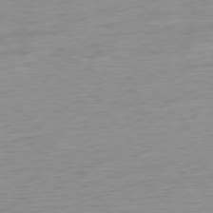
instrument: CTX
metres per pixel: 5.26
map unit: Ap
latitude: -76.7274
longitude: -63.4994
